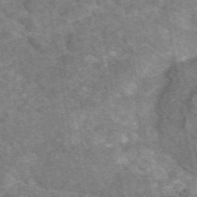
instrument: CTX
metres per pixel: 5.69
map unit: eAb
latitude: 49.7261
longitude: 116.0094
